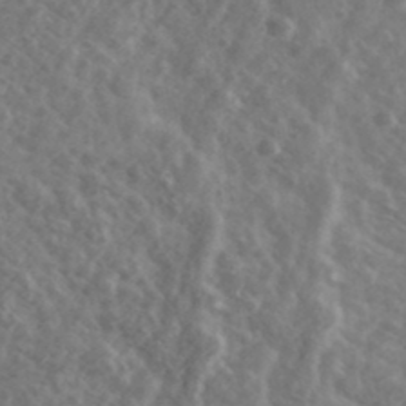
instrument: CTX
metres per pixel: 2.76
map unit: Ave
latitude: 38.9514
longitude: -106.6302
